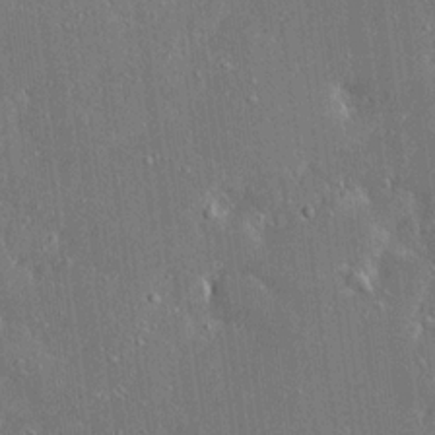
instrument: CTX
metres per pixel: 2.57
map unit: Ave
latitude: 17.8772
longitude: -140.2522
